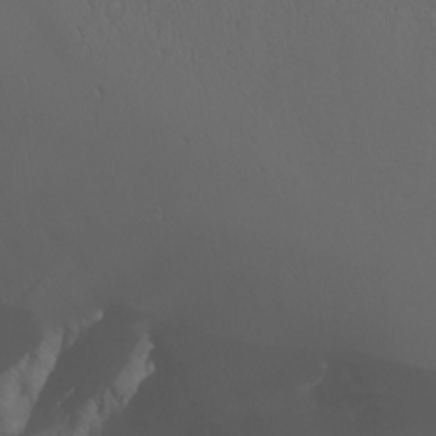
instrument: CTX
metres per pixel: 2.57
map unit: Nhu
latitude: -4.3684
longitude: -90.0255
